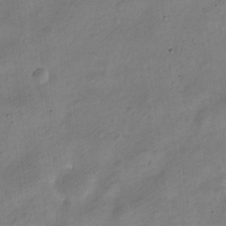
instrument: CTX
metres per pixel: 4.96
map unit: Nve
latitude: -24.4251
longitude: 106.4818
